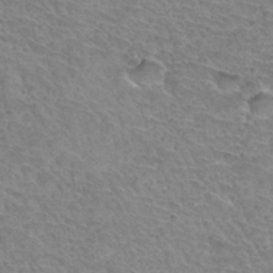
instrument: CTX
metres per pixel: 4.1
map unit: Hto
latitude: 34.2333
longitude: -46.1956
